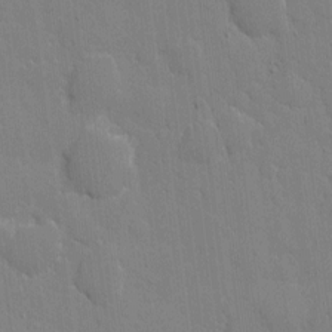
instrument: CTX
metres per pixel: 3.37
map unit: eHh
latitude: 4.8758
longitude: -67.1403
